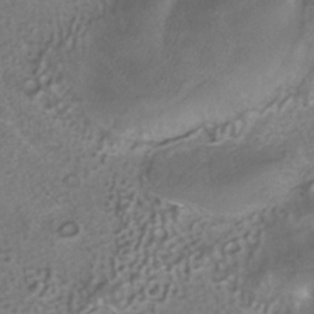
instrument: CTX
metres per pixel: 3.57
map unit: ANa
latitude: -37.5399
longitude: 95.0864
